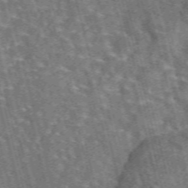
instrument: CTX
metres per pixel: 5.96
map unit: eAb
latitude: 44.7246
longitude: 111.1242
